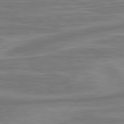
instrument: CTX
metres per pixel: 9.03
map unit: lApd
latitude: 81.2915
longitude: -175.8206
